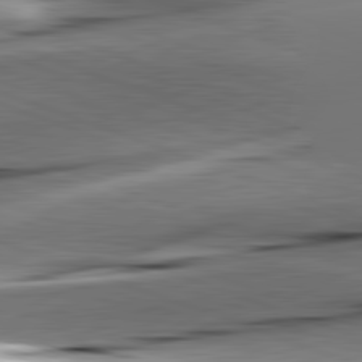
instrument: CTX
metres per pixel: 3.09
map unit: lApd
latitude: 82.1011
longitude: -150.9702
